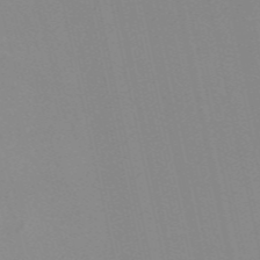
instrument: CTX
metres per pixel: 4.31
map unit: Nve
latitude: -57.7288
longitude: 60.4251
